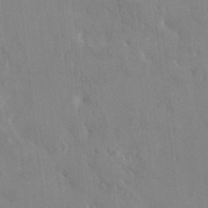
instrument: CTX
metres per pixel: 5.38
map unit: HNhu
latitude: 6.2711
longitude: 0.8975
